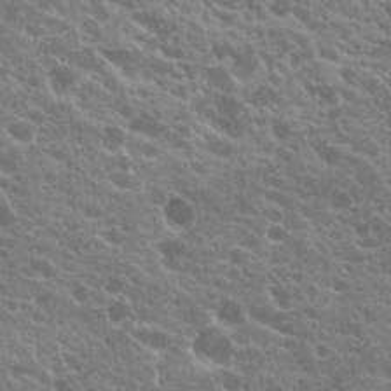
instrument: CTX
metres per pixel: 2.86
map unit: Hto
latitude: 20.0633
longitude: -34.8380
